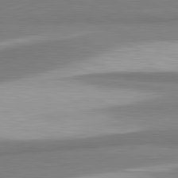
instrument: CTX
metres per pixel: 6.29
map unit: lApd
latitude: 81.5560
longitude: 165.5399
